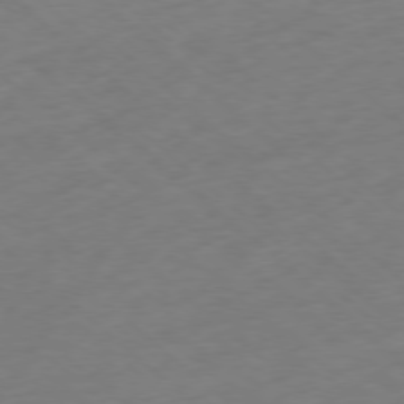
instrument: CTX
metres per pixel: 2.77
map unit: Ap
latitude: -77.9178
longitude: -78.7435
